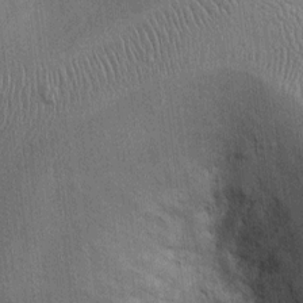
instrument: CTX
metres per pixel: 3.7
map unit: Ht
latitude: -3.2187
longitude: -14.1200
